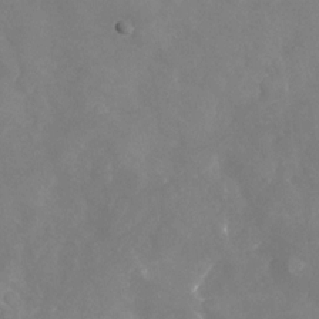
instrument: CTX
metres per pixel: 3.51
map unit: Nhu
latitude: -24.1984
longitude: -57.2725
